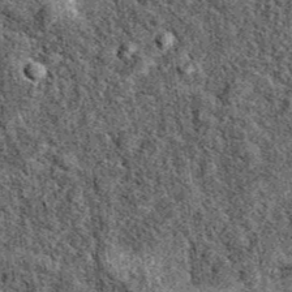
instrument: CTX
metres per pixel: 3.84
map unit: eAb
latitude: 39.6505
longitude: 110.8597
